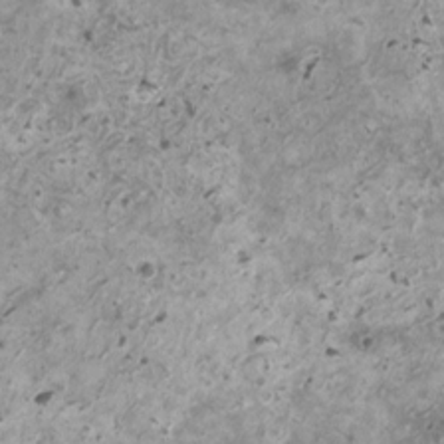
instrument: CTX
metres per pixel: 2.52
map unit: HNhu
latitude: -0.0661
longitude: 3.4454
